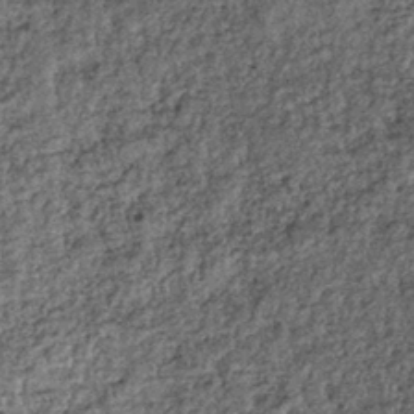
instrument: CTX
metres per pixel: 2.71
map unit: lHb
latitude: -39.0108
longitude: 65.6155
